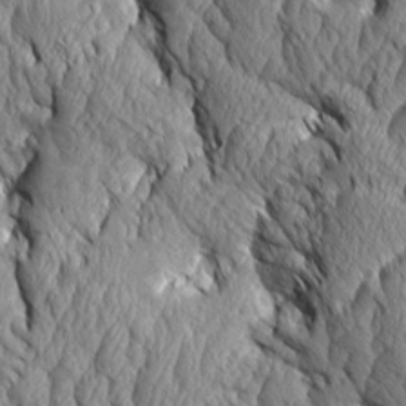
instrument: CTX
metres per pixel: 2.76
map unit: Aa
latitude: 7.5749
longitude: -129.2348
